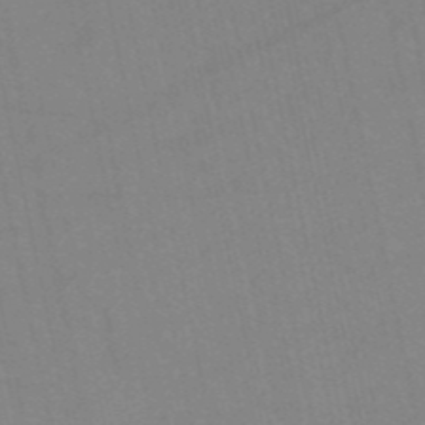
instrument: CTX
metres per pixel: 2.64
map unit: HNb
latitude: -52.4629
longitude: -43.9150
